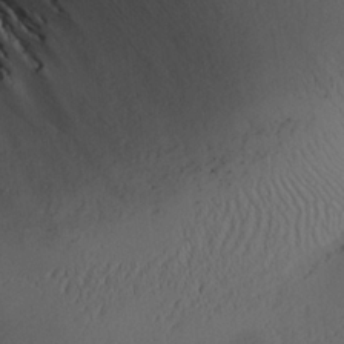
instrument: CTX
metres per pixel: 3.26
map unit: Aa
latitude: 25.7449
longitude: -133.6694
